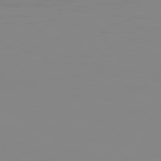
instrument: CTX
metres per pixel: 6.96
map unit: Hpe
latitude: 75.0836
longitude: -128.4223
